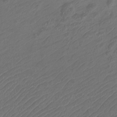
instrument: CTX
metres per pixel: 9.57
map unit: Htu
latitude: -10.8030
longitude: -72.9136
